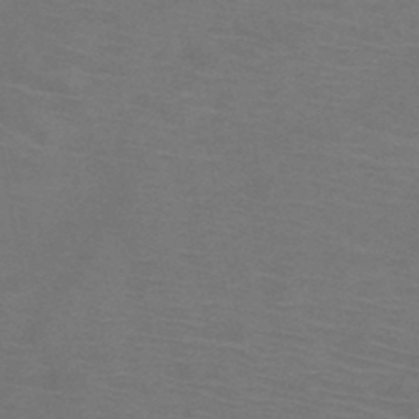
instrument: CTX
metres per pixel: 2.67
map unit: HNb
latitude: -46.2550
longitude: -46.5924
